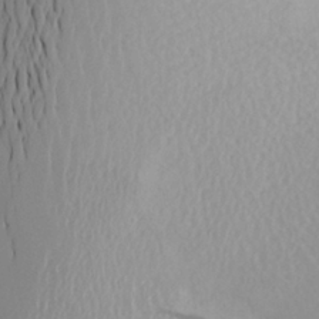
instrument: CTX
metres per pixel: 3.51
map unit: Aa
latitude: 24.5356
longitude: -147.5560
